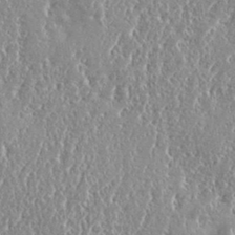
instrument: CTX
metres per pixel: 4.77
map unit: eHh
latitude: 34.7624
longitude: -134.7624
